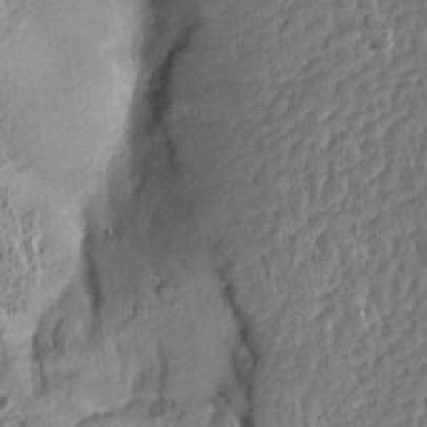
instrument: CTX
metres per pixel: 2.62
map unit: Aa
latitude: 13.8772
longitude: -143.8206
